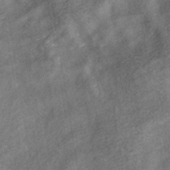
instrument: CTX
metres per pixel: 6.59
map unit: HNhu
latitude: -39.4644
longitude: 100.6707
